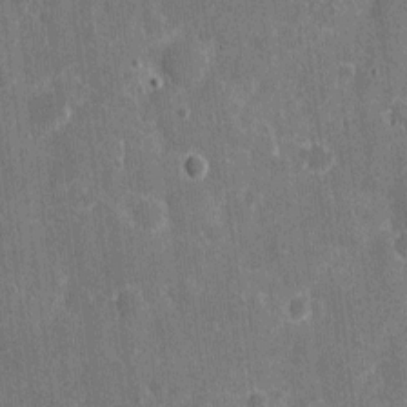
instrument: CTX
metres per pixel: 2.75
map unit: eHh
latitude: 6.0633
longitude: -67.9906
